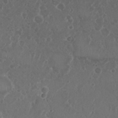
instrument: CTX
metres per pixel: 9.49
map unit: Nhu
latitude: 26.6680
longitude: -51.6316
